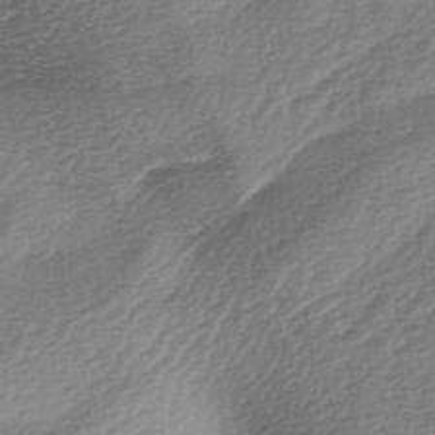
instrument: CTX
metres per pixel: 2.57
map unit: lAa
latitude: -3.6910
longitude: -128.3656
